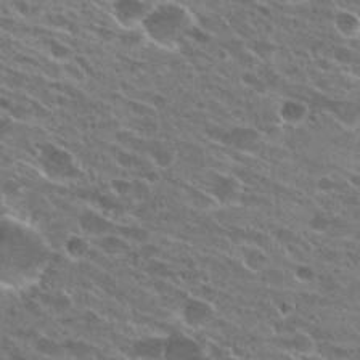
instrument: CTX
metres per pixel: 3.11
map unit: Hto
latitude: 24.4034
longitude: -42.0822
